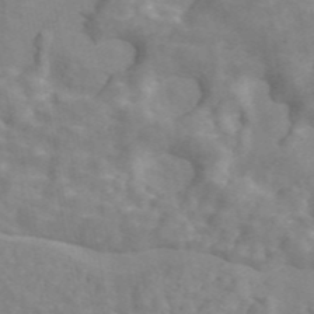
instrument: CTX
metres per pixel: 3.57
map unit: ANa
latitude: 45.4804
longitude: 26.5762
